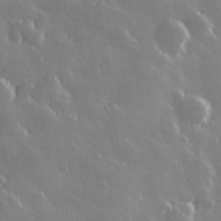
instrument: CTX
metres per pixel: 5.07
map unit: Hve
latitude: 28.7624
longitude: 146.6896
